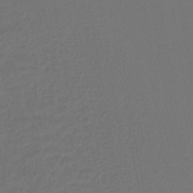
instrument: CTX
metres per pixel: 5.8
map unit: lHb
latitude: -43.2375
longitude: 75.0487
